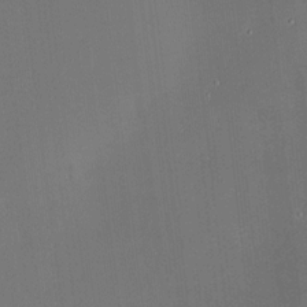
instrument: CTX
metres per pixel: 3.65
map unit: HNhu
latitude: 5.8961
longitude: 12.4818
